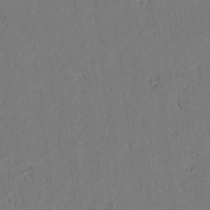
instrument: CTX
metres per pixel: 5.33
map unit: lAvf
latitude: 9.3104
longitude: 167.7855
